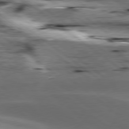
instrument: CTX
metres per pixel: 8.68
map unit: lApd
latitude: 79.1026
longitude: -48.3656
